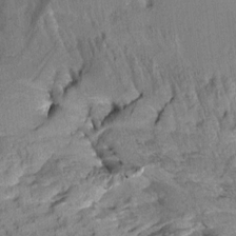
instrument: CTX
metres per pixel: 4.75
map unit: Aa
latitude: 9.2726
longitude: -140.9891
